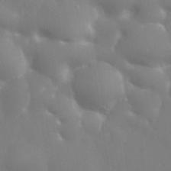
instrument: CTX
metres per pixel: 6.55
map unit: eHh
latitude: 31.5560
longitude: -58.4601
